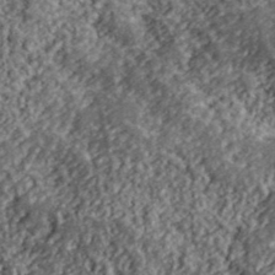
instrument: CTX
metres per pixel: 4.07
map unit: lHvf
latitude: 40.3278
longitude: -88.1767
